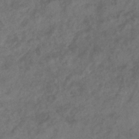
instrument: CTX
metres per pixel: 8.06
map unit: eHb
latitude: -34.9731
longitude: 81.1053
